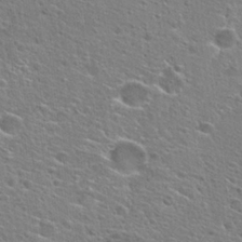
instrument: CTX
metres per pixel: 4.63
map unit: Hto
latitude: 25.4615
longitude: -44.4223
